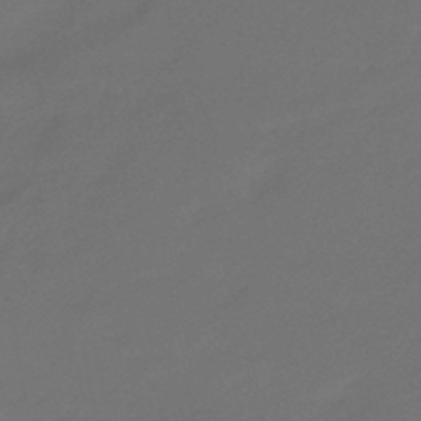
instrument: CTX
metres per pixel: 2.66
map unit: eHb
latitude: -47.2754
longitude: 86.0283
